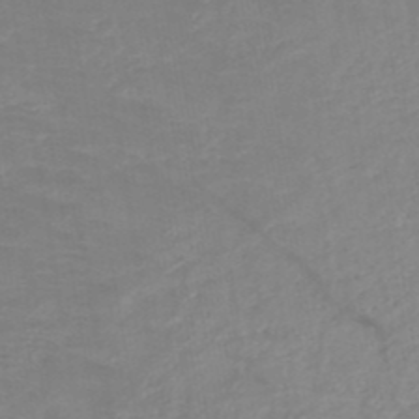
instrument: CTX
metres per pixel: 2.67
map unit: HNb
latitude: -49.3510
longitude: -44.8569
